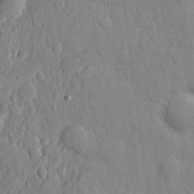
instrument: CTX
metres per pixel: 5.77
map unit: eHh
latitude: 6.4790
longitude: -72.5168
